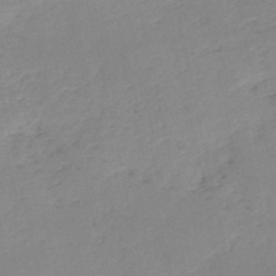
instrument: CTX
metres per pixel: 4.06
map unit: HNb
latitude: -52.7274
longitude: -42.3089
